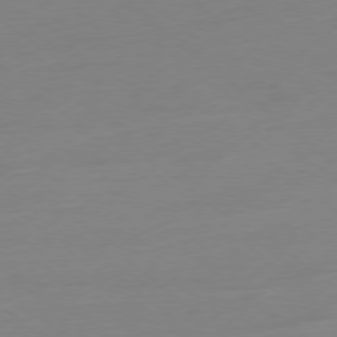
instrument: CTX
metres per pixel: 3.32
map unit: Ap
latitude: -78.3684
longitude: -99.2159
